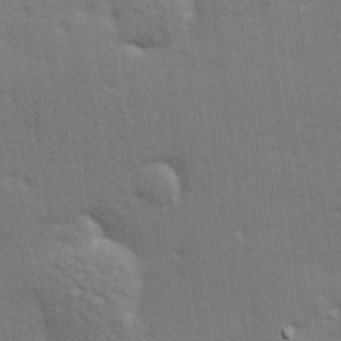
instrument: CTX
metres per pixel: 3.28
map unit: Hve
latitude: 26.1767
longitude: -93.8583
